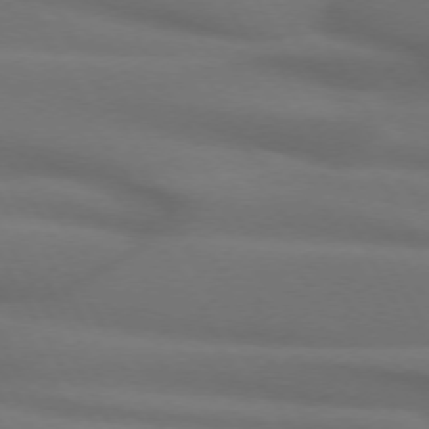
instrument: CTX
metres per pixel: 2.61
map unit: lApd
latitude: 71.8583
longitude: -51.3292
